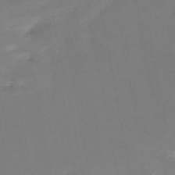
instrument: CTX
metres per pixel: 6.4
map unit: HNb
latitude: -51.3510
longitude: -50.1200
